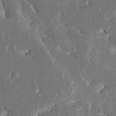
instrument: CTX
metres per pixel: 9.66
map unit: HNhu
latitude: 5.3859
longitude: -6.1767
